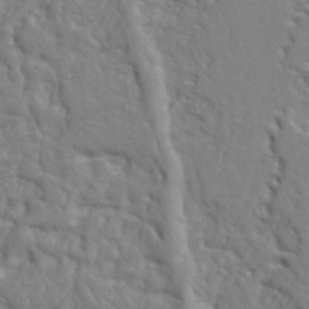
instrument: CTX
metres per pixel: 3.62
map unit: Ht
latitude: 8.8191
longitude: -77.0647
